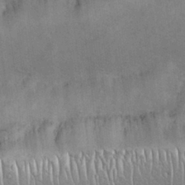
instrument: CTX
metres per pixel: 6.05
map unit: Nhu
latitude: 27.1970
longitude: -68.1767
